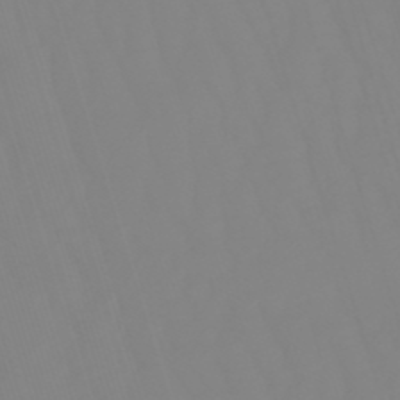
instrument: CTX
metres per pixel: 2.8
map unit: lHb
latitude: -49.4644
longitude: 81.6344
